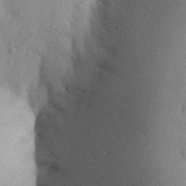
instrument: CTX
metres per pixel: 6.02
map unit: Aa
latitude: 28.8191
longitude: -147.8962
